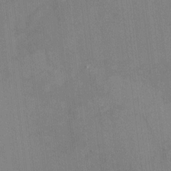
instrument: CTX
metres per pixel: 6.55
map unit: HNhu
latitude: -0.9731
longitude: -7.9339
